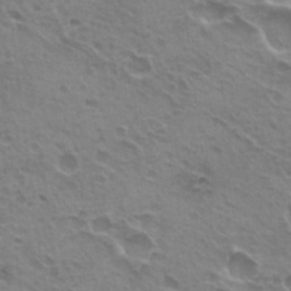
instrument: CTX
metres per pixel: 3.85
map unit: Hto
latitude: 21.7261
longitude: -31.9339
